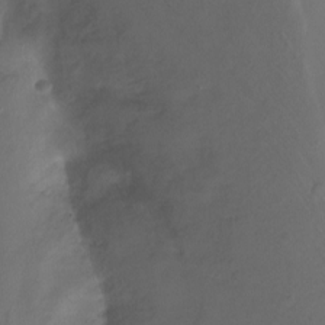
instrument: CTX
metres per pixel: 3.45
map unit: Nhu
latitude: -6.9730
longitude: -47.0081
